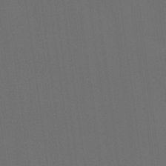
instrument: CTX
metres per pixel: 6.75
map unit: Nhu
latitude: 23.9906
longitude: -63.2159
